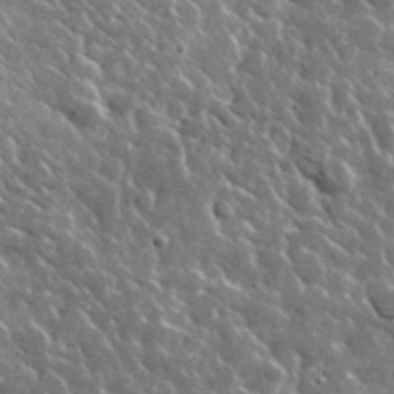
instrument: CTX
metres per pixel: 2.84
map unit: lHvf
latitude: 36.6491
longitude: -88.8191
